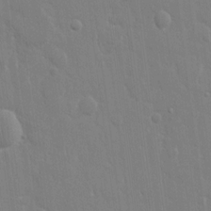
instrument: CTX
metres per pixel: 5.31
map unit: eHh
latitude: 12.7624
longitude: -70.4034
